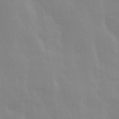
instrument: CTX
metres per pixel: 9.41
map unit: Ave
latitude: 13.6505
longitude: -103.9339
